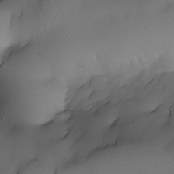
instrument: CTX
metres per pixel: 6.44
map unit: Nhe
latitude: -30.6329
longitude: -139.4804
